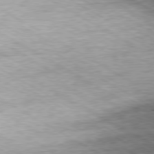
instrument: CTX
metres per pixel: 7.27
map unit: Ap
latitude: -80.1984
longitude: -85.8017
